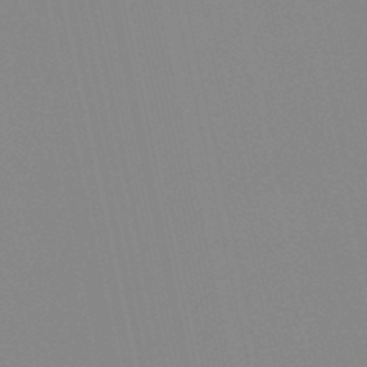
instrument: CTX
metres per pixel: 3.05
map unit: lHb
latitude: -48.9920
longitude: 75.3510
